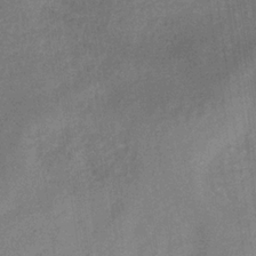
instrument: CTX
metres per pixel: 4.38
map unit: HNb
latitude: -32.7464
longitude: 57.2187
